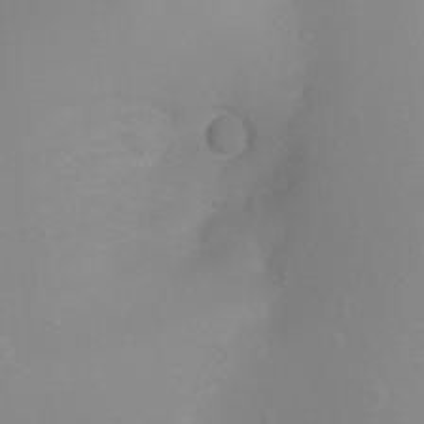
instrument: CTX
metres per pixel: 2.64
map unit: Ht
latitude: -2.1605
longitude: -27.2726
